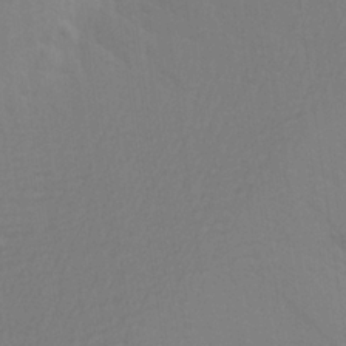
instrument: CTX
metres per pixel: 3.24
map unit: Aa
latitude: 25.3481
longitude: -145.5371
